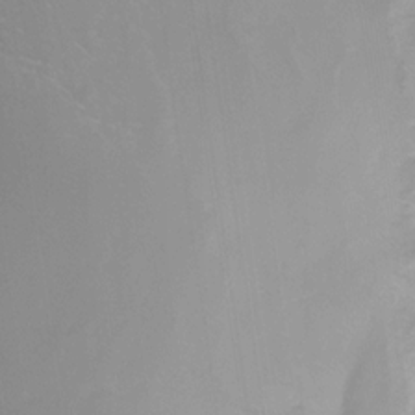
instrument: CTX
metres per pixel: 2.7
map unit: Nhe
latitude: -32.1039
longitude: -93.0080
